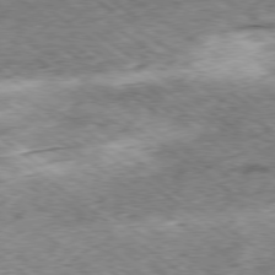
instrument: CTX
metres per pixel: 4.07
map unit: Hpe
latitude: -79.2565
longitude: 7.1431
